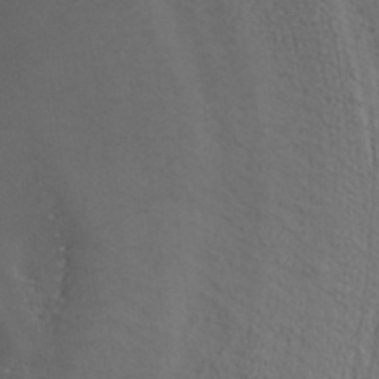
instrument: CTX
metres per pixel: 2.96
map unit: ANa
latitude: 37.4049
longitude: 24.6329
